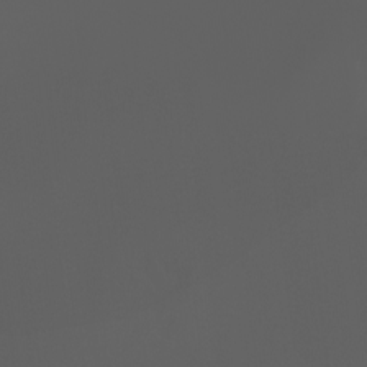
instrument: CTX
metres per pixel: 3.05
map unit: Ht
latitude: -3.2186
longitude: -60.7435
